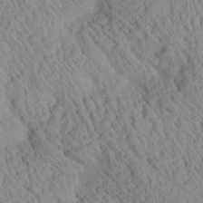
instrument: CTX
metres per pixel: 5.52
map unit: Aa
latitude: 25.1403
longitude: -134.0633
